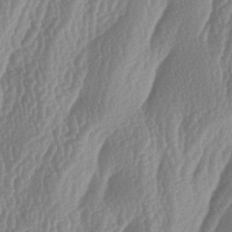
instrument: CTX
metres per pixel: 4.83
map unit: lAa
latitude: -6.5196
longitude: -129.3670
